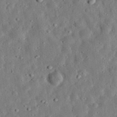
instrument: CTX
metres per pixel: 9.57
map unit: eHh
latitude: 33.0458
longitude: -75.4426
